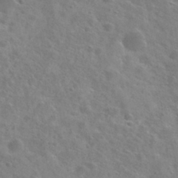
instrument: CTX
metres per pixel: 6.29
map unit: Nhu
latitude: 28.9325
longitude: -48.5735
